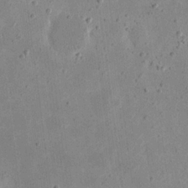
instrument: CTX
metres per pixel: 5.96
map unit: eHh
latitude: 19.9906
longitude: -71.3859
